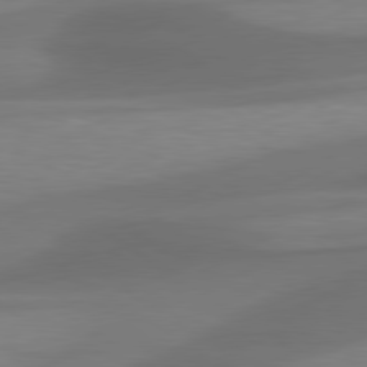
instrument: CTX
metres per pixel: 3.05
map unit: lApd
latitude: 79.8395
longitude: -86.9702
